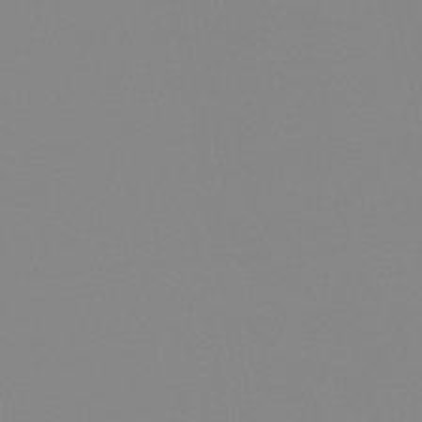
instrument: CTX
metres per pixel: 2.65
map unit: lHb
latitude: -44.5007
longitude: 55.2565
